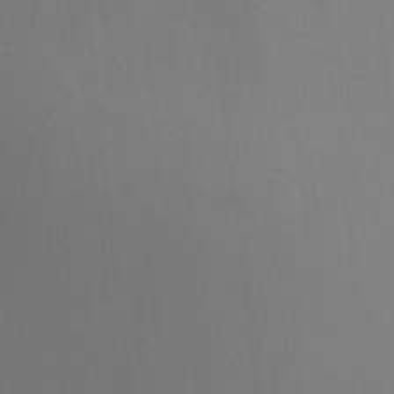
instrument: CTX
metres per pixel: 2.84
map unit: Ht
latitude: -3.1053
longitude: -17.4237
